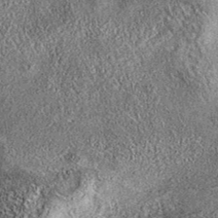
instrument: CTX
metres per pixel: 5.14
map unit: eAb
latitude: 37.0458
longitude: 108.3306
